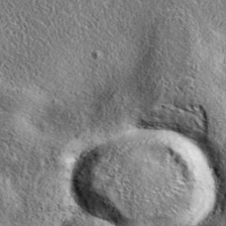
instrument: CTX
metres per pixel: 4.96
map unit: eAb
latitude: 37.8205
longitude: 109.7855
